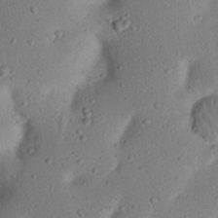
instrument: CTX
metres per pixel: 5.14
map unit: Nhu
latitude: 22.8569
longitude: -72.9136
